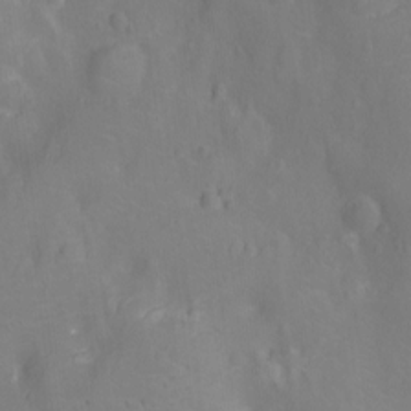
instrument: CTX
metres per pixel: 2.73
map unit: Ht
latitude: -12.7463
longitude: -24.7246
